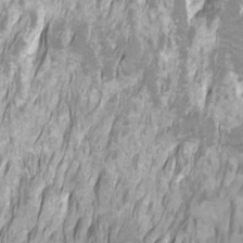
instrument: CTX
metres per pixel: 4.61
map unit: Htu
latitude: -7.3887
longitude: -48.6302
